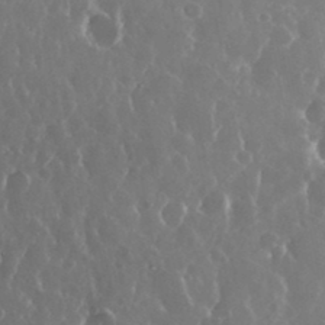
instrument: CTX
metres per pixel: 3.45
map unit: eHh
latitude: 34.3467
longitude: -58.8569
